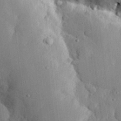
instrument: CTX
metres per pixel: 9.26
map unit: eHh
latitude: 29.2159
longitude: -80.4223
